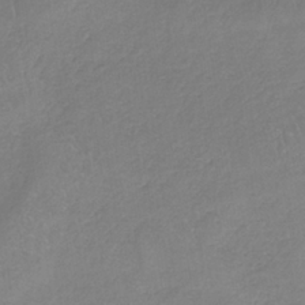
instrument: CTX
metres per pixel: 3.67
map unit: HNb
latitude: -35.1431
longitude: 55.2565
